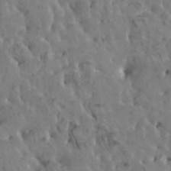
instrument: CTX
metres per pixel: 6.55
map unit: HNhu
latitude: 6.3845
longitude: -0.8191
